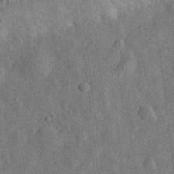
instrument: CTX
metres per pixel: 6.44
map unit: eHh
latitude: 31.3293
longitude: -74.1200
